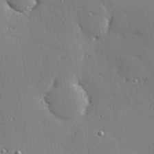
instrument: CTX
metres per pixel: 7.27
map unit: Hve
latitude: 27.1214
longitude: -91.8772
